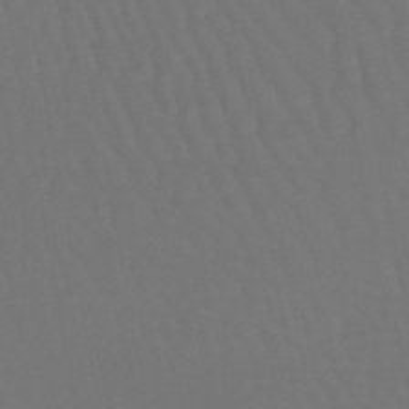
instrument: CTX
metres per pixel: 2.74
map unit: lHb
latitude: -47.0297
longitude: 77.6533
